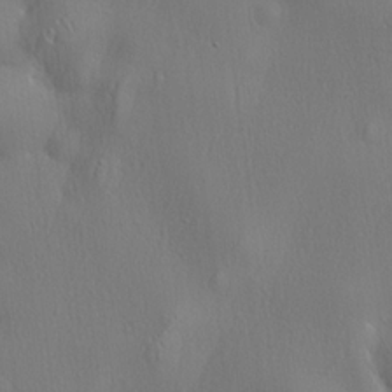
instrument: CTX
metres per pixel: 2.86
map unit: lHvf
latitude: 22.1767
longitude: 142.1416
